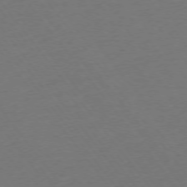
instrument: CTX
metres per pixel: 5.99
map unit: Ap
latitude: -75.4833
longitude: -94.4412
